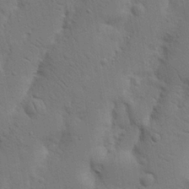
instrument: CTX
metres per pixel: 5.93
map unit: Nhu
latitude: 18.7435
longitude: -75.2726
